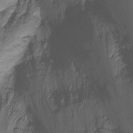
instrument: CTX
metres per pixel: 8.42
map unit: Ht
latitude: -11.4077
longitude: -34.8380
